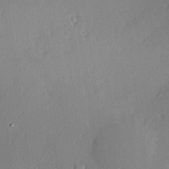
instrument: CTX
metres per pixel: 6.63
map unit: Hve
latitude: 25.2348
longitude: -93.5560
